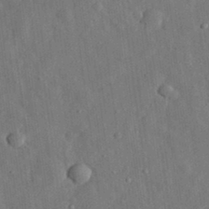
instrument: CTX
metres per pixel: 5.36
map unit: eHh
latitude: 31.4805
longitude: -77.1214
